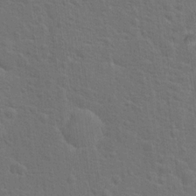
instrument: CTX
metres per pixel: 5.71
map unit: Hto
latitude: 17.8394
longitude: -41.2159
